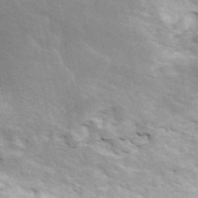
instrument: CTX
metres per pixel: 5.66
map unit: ANa
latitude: 46.3845
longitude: 29.4266
